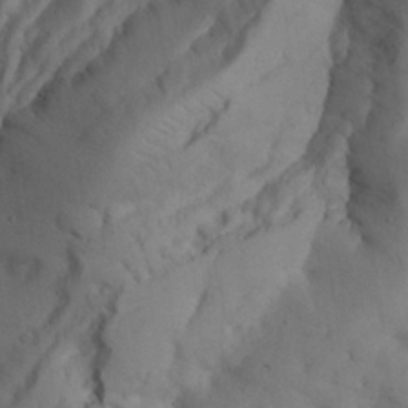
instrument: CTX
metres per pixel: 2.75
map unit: Aa
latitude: 25.0836
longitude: -131.3482
